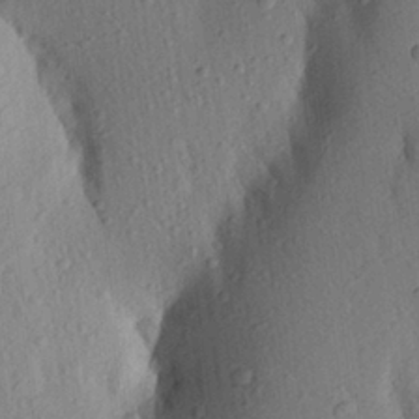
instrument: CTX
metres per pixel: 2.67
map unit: Aa
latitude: 24.9324
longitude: -150.2144
